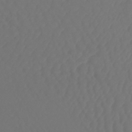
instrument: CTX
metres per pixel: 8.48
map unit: lHb
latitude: -43.2187
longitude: 67.0486
